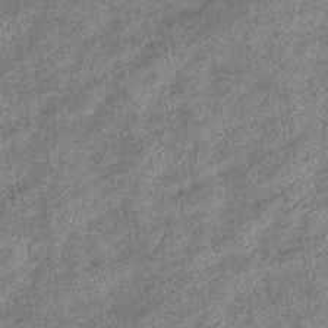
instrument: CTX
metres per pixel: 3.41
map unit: eHb
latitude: -38.4629
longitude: 78.9352
